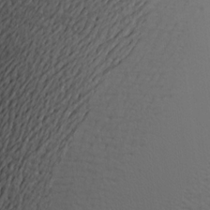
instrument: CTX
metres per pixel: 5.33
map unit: Aa
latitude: 19.4804
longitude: -143.9528
